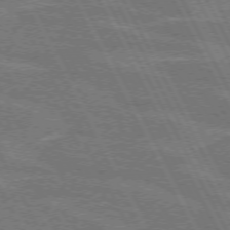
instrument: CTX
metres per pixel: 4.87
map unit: lApd
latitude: 71.7827
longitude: -54.6679
